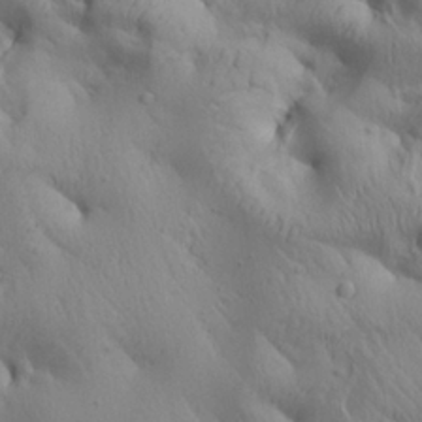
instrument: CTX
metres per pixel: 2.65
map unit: Aa
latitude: 25.9339
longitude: -143.9717
